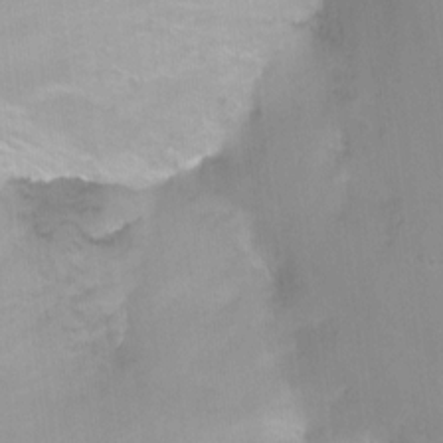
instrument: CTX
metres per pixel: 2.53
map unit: Nhu
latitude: -13.1053
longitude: -58.4034
